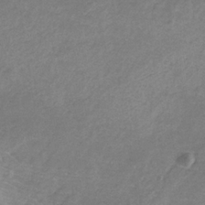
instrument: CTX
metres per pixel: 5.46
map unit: HNb
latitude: -32.1984
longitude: 61.7667
